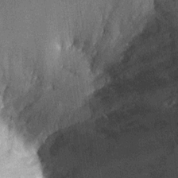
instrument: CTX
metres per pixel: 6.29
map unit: Ht
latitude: -12.0094
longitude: -23.9906
